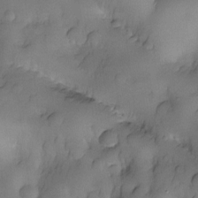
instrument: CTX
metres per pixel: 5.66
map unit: eHh
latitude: -22.9542
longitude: 15.5022
